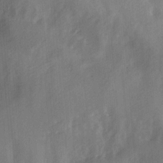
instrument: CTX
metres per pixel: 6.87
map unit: Ave
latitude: 0.2522
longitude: -112.8380
